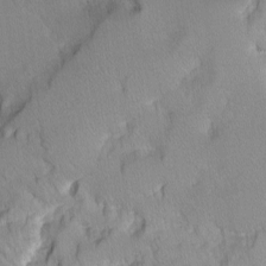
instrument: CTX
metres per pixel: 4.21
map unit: Ave
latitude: -10.5952
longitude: -118.0444
